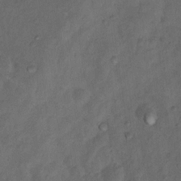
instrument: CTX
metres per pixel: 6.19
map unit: Nhu
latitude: 10.4412
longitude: -26.8569
